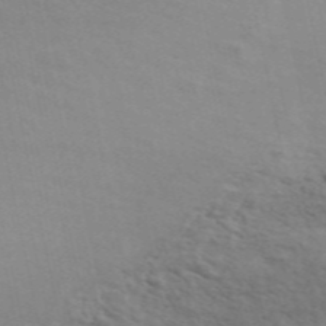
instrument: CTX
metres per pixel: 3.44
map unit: ANa
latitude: 48.9325
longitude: -73.3671
